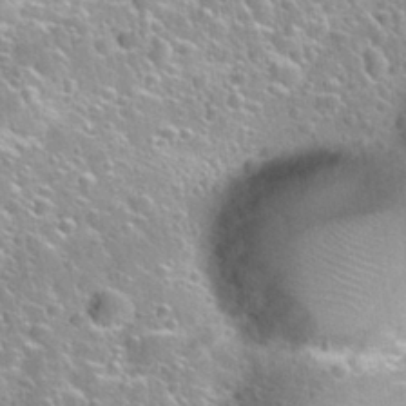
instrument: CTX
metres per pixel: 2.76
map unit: Nhu
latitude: 30.6302
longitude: -52.9514
